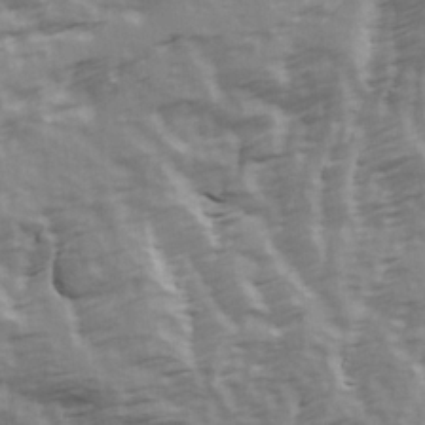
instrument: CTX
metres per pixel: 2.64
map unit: Ave
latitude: 22.6301
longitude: -132.9514
